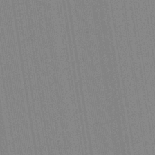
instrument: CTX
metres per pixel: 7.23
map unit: Aa
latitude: 28.3656
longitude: -147.7072
